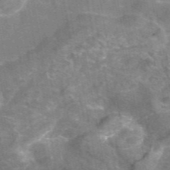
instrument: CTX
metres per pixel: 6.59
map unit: eAb
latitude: 45.8016
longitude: 120.9541
